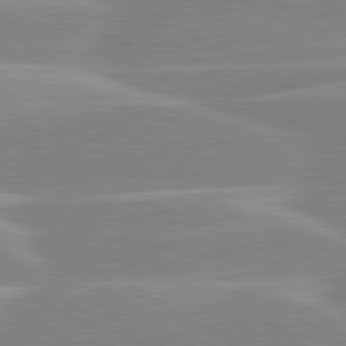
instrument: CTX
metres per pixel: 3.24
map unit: lApd
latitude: 80.5546
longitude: -124.1766
